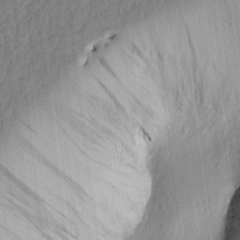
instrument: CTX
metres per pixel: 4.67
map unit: lAvf
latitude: 6.3845
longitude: 164.1039
